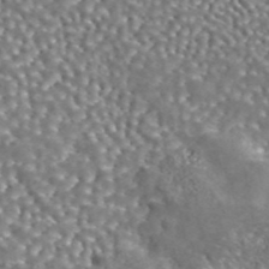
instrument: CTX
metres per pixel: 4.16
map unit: eAb
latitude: 43.2159
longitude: 105.5966
